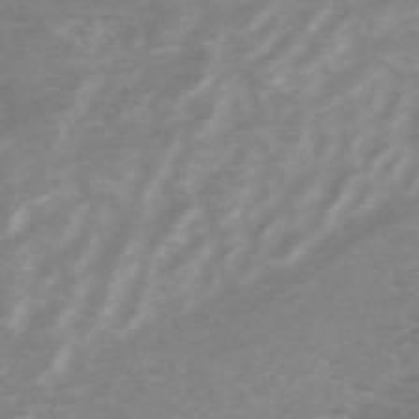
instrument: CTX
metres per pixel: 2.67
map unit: HNb
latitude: -54.3495
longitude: -42.9892
